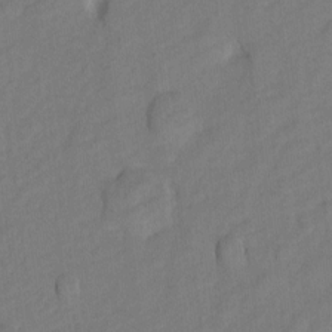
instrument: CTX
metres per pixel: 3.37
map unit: Hto
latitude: 5.3104
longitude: -32.7624
